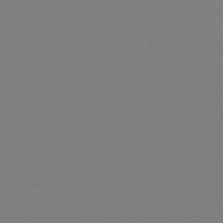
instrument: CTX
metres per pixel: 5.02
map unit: lHb
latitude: -46.4818
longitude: 72.3495
